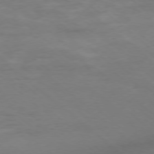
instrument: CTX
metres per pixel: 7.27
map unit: Hpe
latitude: -78.2928
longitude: -20.1200
